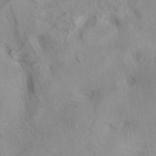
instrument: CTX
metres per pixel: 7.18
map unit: eAb
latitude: 40.6868
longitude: 106.3496
